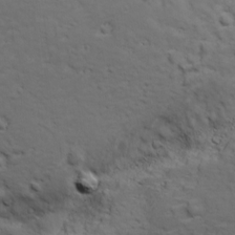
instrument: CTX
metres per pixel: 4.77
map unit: Ave
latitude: 18.6490
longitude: -132.8947
